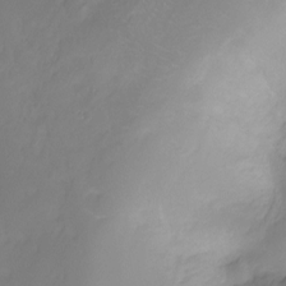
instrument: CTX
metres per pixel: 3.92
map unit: Ht
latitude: -10.6141
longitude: -39.8961
